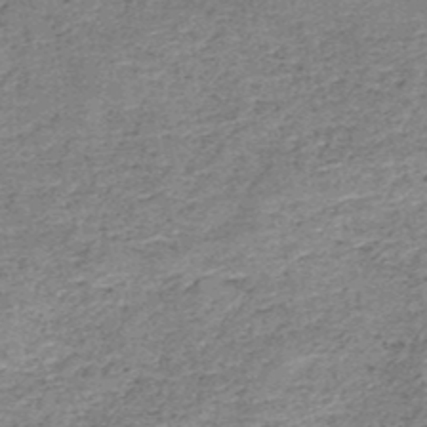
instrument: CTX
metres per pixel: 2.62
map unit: HNb
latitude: -50.2550
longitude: -49.5938
